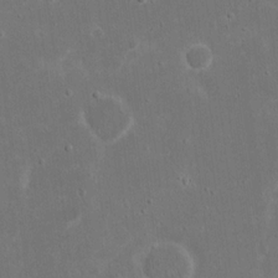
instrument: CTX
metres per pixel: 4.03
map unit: eHh
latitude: 17.6316
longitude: -72.1578
